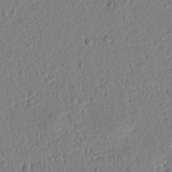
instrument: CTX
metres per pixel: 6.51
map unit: Nhu
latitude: 20.7813
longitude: -78.2145
